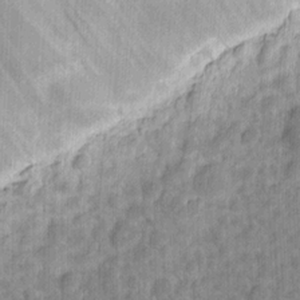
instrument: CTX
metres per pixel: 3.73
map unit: eHh
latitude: 7.4993
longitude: -75.7261
